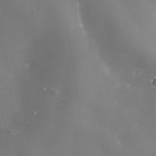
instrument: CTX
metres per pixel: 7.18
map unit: Nhe
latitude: -35.9367
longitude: -91.0647
